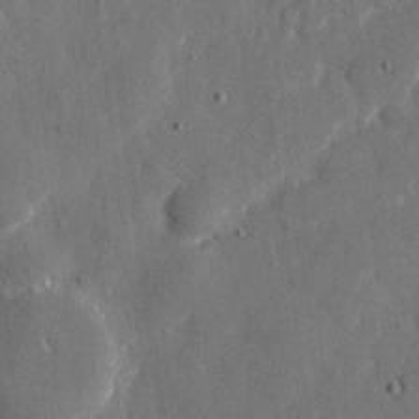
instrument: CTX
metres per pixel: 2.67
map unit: eHh
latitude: 11.7072
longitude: -67.7638
